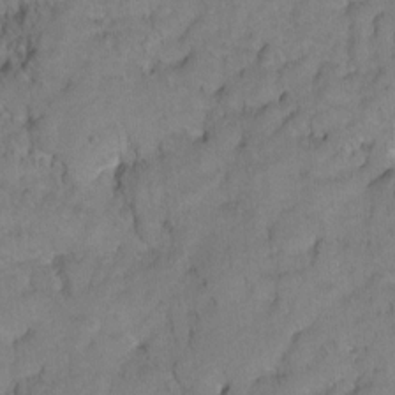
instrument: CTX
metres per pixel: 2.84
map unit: Hto
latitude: 5.3293
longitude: -31.8206
